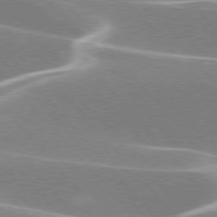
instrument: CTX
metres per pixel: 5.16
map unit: lApd
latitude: 76.0822
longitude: -63.5560
